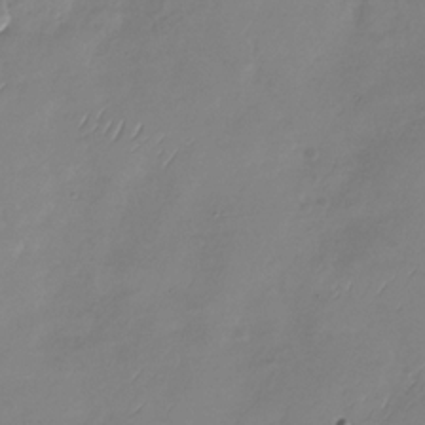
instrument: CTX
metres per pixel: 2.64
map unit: Nhu
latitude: -28.8408
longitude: -59.1592
